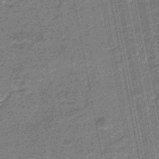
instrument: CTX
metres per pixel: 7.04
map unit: eHb
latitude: -45.4643
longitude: 89.0675
